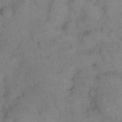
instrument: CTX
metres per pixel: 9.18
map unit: eHh
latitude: 14.2334
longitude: -63.1781
